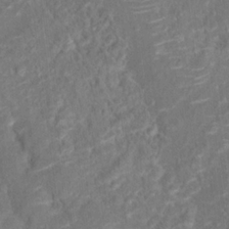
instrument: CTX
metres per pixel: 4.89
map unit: Hto
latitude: 17.0647
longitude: -40.5167
